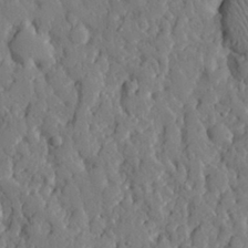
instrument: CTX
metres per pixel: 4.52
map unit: eHh
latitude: 29.2348
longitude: -77.6316
